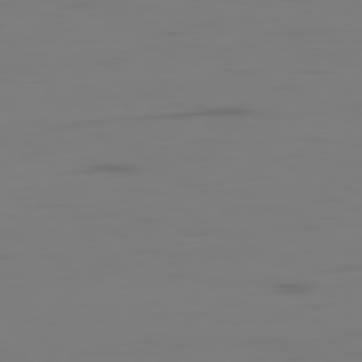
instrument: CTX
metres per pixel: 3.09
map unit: Ap
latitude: -80.2740
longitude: -59.6694
